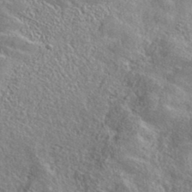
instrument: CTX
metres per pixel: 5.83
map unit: ANa
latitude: 36.7435
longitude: 14.6330
